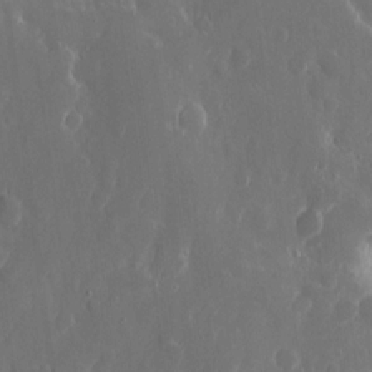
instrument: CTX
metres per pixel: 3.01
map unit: eHh
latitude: 10.7624
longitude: -70.9514
